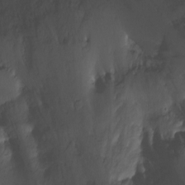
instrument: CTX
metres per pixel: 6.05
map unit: Nhu
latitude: -7.4076
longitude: -45.6127
